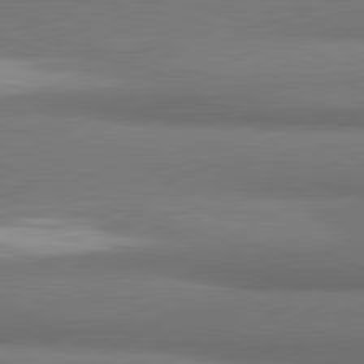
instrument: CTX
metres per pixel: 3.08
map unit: lApd
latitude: 81.5371
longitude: 170.6708
